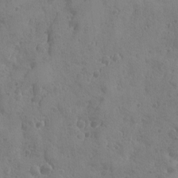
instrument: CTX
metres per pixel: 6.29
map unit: Ave
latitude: -8.1228
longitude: -119.2537
